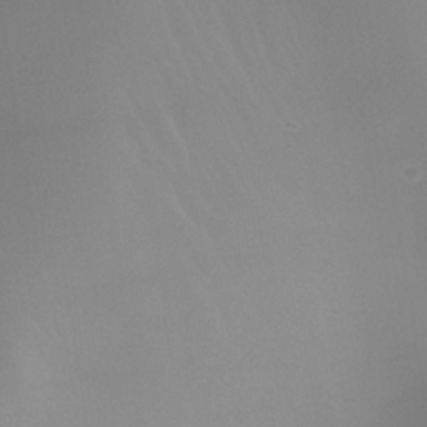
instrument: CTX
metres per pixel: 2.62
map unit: Nhe
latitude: -35.1809
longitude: -118.1200
